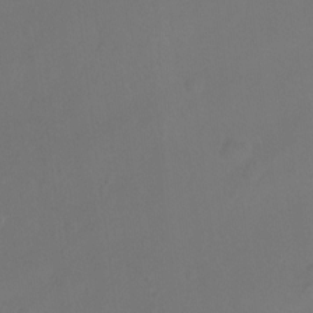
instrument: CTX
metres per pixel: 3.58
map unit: Hto
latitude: -12.7463
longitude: -40.4034
